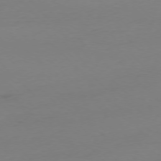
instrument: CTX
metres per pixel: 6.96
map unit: Ap
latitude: -76.9920
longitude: -70.2711
